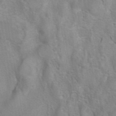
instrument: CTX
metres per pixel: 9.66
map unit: eAb
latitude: 41.3103
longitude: 106.1984
